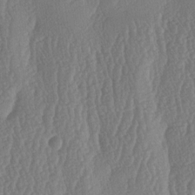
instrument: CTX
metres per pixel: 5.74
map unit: lAa
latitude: -6.9541
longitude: -130.1389
